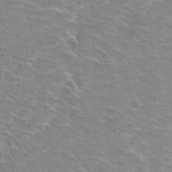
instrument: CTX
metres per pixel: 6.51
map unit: Hto
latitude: 33.1970
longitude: -44.2900
